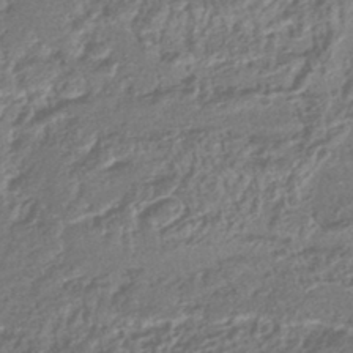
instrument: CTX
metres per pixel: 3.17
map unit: HNhu
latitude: -42.6896
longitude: 90.0661
